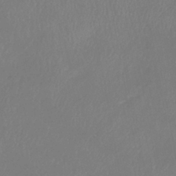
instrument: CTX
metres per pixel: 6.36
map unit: eHb
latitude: -38.8975
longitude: 76.5952
